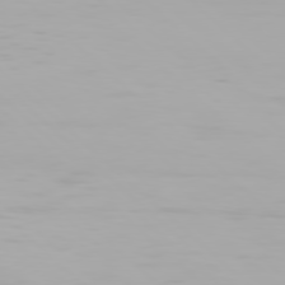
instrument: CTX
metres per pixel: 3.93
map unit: Hpe
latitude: 77.3481
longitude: -137.8206
